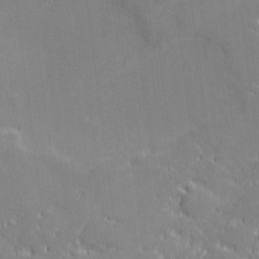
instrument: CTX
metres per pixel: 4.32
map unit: eHh
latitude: -1.9745
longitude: -82.5545
